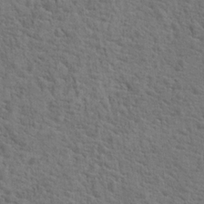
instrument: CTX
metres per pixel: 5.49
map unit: Hto
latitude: 18.4601
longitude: -43.1592
